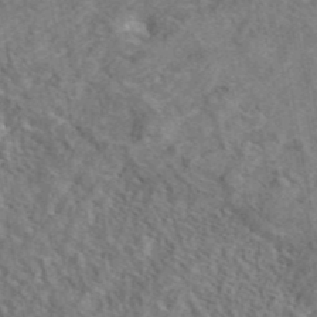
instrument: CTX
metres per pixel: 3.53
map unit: eAb
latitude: 43.0459
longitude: 109.1809
